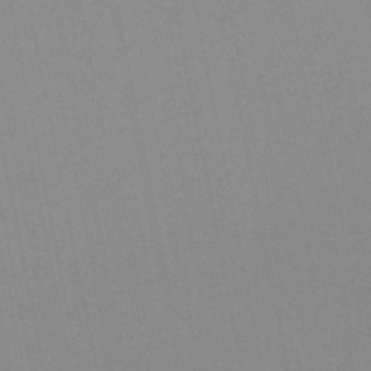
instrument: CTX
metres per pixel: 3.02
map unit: lHb
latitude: -48.8975
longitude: 72.2550
